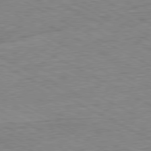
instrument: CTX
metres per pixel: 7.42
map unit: Ap
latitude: -80.8030
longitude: -76.7624
